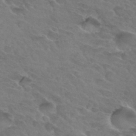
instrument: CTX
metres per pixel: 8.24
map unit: Hto
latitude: 32.4034
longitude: -45.9150
